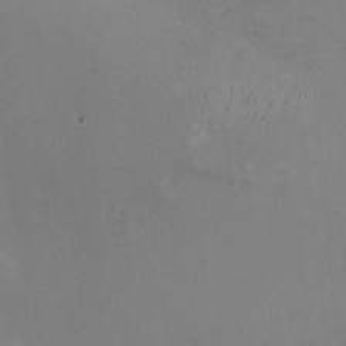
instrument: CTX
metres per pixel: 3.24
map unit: HNhu
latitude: -1.3888
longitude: -4.2522
